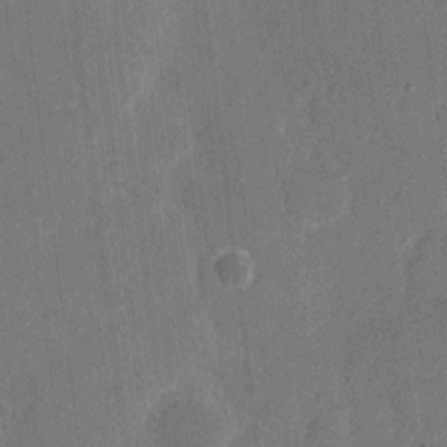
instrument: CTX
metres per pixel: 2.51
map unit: eHh
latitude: 5.3671
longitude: -66.9513
